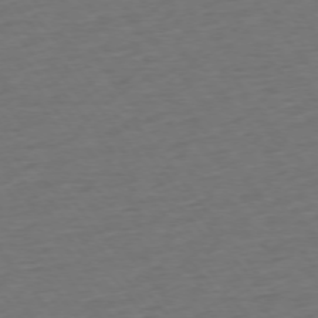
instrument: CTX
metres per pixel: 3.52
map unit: Ap
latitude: -75.5211
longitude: -83.2914
